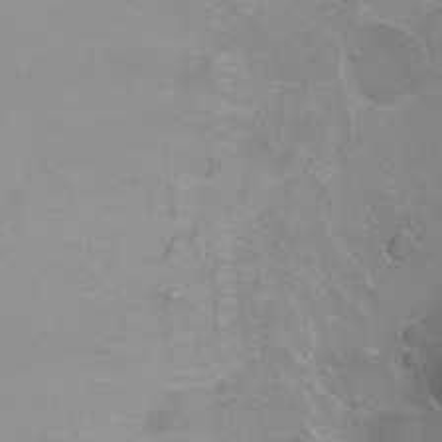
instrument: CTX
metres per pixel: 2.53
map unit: Ht
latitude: -2.9730
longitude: -24.9513
